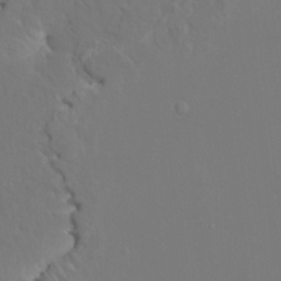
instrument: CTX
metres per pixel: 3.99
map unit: HNhu
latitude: 3.7827
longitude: 8.1228
